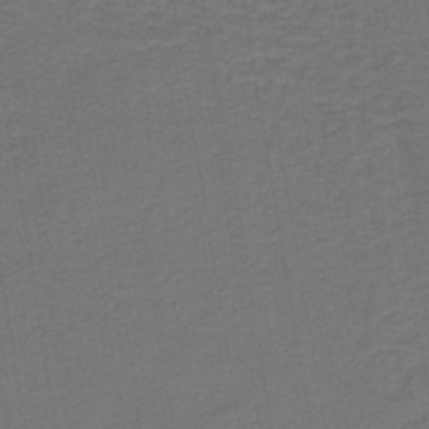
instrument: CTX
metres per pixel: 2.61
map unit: HNb
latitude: -43.6910
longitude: 51.7478
